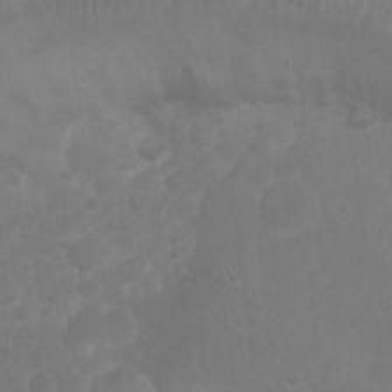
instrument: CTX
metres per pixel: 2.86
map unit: Nhu
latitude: 27.1214
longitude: -64.8380
